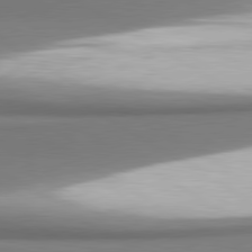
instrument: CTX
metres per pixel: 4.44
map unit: lApd
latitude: 80.6113
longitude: 179.4265
